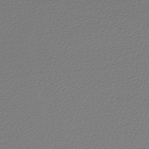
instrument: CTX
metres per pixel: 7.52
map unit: lHb
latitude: -45.8989
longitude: 68.6707
